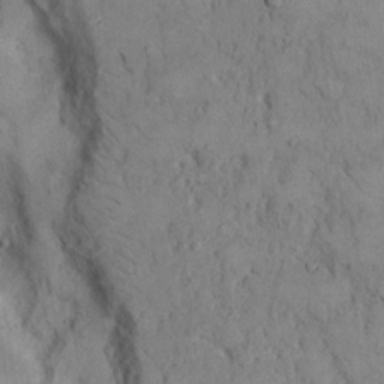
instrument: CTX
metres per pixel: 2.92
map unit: Hto
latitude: 8.3845
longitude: -60.5168
